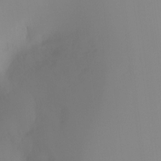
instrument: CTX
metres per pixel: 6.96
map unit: Ht
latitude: -17.1998
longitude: -46.5924
